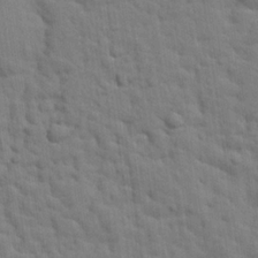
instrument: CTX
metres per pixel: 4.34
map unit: eHh
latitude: 24.9891
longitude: -79.6316
